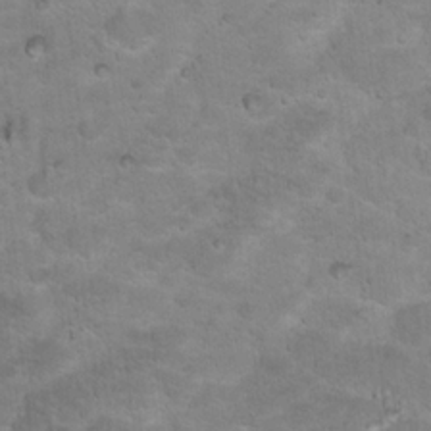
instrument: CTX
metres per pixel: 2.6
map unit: Hto
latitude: 18.3089
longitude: -36.0255
